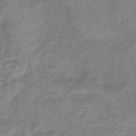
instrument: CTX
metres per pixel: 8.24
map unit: eHb
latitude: -40.3495
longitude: 80.2929
